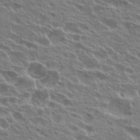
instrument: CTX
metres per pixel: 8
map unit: Hto
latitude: 24.8569
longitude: -39.9528
